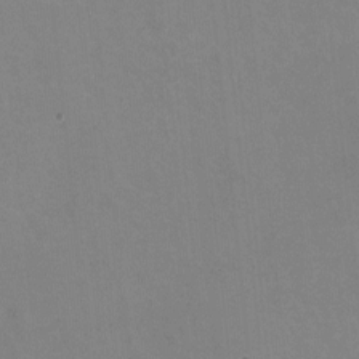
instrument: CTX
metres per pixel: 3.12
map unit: HNhu
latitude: -1.5022
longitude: -3.0269
